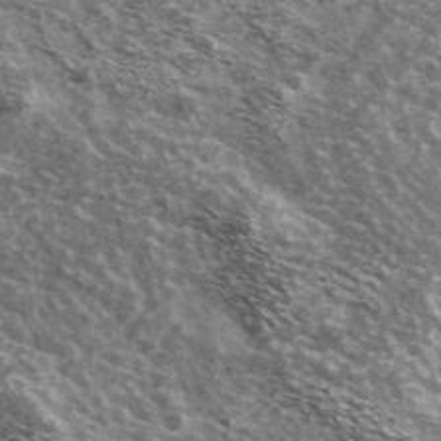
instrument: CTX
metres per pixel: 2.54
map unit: Ave
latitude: 39.3671
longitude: -108.1011
